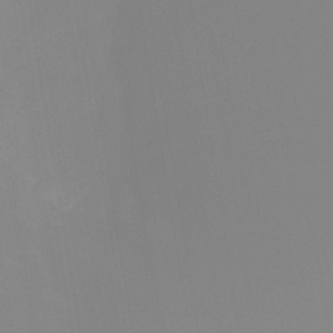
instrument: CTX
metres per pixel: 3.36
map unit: HNhu
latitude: -27.2753
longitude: 73.1431
